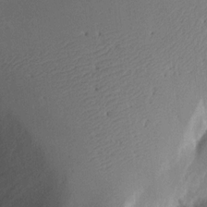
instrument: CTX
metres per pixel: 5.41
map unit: Aa
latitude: 14.6302
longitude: -141.0269
